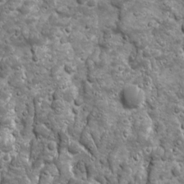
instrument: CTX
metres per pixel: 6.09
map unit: Ave
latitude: 16.5357
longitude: -133.3860
